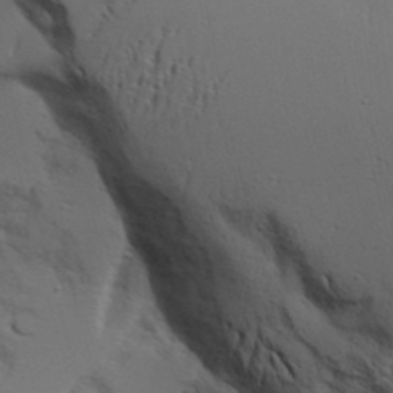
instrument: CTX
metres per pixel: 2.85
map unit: Aa
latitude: 18.5545
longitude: -125.7071
